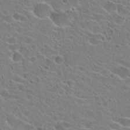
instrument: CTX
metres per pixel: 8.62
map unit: Hto
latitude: 24.7057
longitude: -44.8191
